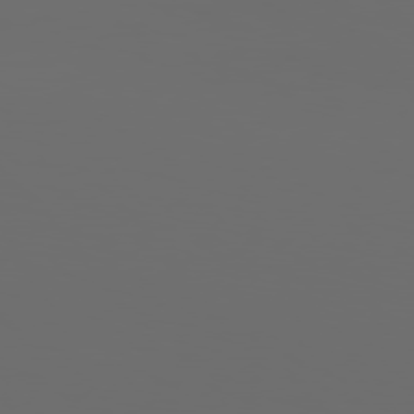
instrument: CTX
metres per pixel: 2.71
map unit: Hpe
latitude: 76.7435
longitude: -140.4223
